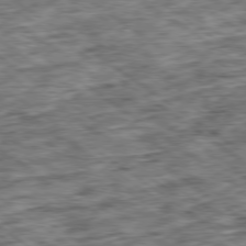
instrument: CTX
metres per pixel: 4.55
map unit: Ap
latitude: -79.5966
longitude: -75.8772
